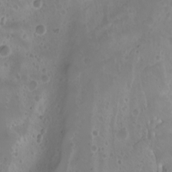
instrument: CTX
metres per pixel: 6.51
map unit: Nhu
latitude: -4.1605
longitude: -87.5371
